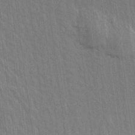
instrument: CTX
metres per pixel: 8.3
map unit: Aa
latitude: 15.1404
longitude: -145.3293
